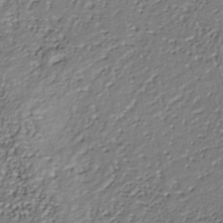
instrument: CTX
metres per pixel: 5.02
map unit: Nhu
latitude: -37.6721
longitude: -81.8961
